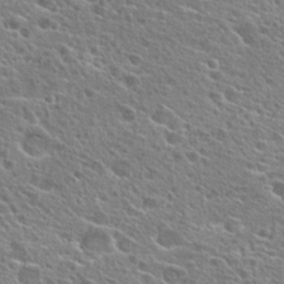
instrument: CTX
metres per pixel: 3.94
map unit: Hto
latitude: 25.6127
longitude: -44.4223
